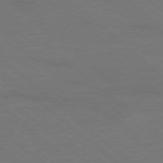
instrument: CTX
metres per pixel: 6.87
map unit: Ap
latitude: -78.6140
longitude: -85.8206
